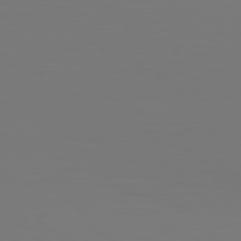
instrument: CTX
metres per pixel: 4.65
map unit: Hpe
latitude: 76.8569
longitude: -134.0633
